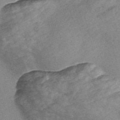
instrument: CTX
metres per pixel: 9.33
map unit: Nve
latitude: -57.5210
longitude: 57.7100
